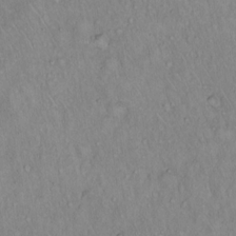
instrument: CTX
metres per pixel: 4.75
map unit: Hto
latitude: 16.0444
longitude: -59.3104
